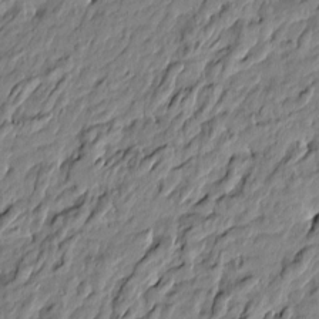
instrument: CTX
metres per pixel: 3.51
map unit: Htu
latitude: -5.4454
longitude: 177.7478
